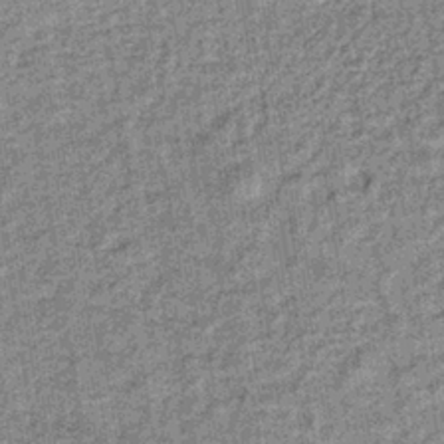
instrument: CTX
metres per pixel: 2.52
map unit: lHb
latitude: -37.2753
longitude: 64.1984
